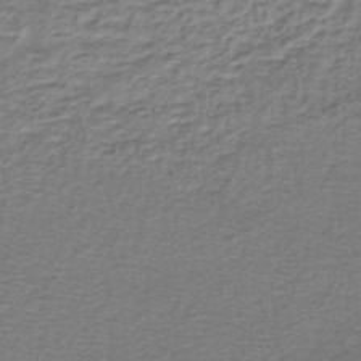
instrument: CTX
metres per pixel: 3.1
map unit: lHb
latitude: -43.8422
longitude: 73.0864
